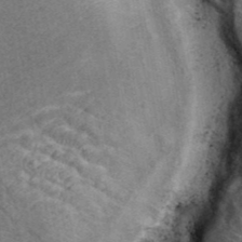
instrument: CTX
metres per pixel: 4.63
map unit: ANa
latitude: 40.2333
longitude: 18.3306
